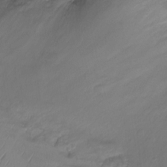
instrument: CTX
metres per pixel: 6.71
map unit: Nhu
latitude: -13.2376
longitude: -62.6680
